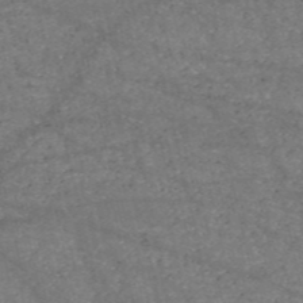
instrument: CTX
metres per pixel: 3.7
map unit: HNb
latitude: -53.6155
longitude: -38.5546
